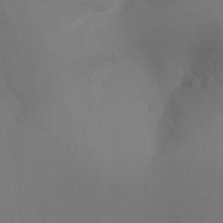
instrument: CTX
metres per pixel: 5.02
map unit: Ht
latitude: -17.0865
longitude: -40.4789
